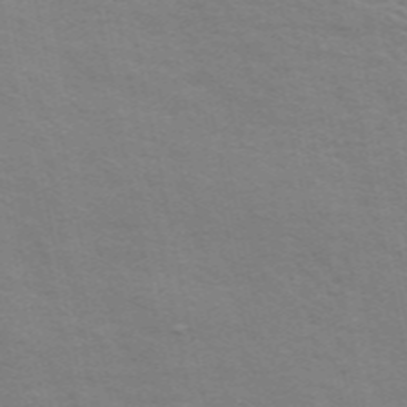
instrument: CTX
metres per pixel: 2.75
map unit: ANa
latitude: 49.3293
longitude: -75.0836
